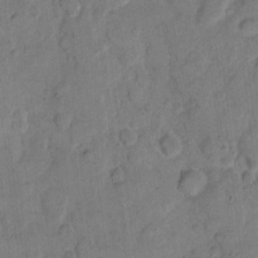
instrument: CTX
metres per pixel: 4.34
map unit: eHh
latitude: 11.6883
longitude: -64.7813
